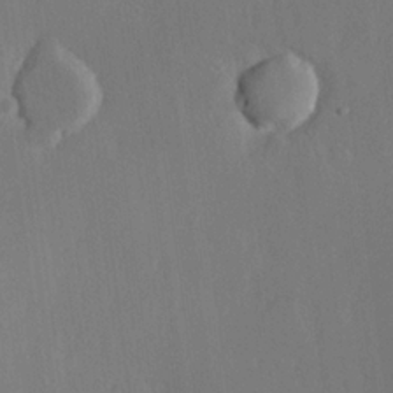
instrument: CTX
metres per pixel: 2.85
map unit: Hve
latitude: 22.5168
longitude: 146.6140
